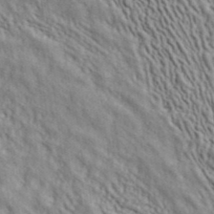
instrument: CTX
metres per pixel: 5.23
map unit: ANa
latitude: 39.0269
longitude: 29.6344
